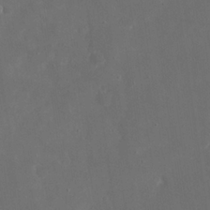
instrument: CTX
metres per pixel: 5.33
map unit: eHh
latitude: 20.1389
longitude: -68.7246
